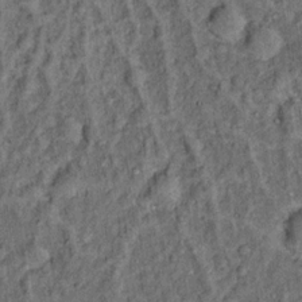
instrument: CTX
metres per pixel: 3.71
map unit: Hto
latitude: 14.3468
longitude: -34.5923
